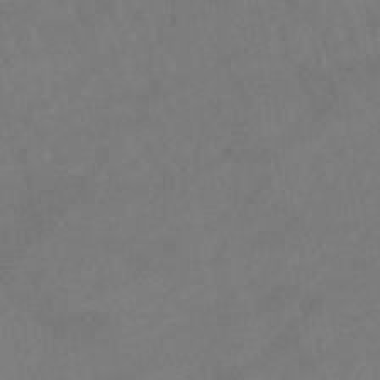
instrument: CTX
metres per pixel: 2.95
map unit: lHb
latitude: -47.2754
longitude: 62.0850
